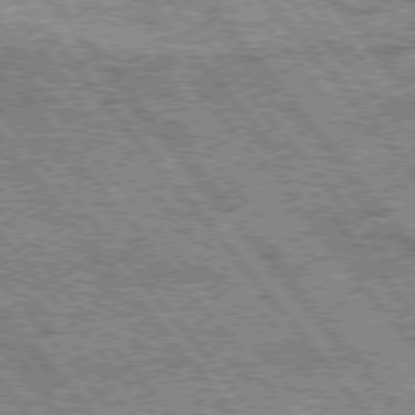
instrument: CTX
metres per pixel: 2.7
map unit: Hpe
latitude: 75.2726
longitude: -157.1781
